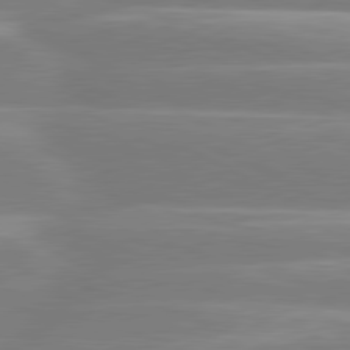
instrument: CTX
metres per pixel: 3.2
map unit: lApd
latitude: 80.8758
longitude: -134.5357
